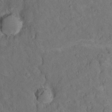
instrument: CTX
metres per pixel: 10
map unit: Nhu
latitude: 14.2712
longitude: -36.2523
